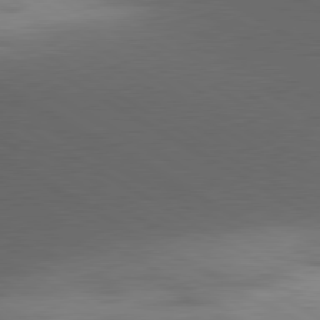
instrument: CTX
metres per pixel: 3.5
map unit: lApd
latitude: 80.1956
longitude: 156.0661
